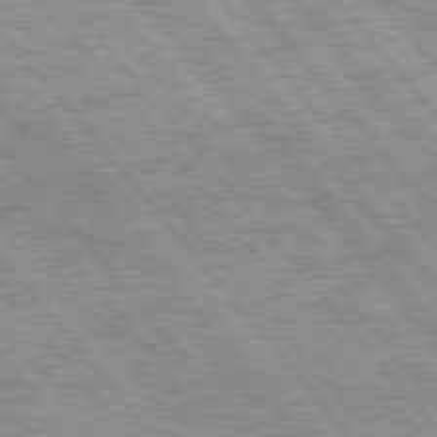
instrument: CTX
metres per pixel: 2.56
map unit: Hpe
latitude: 75.7261
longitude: -125.6693
